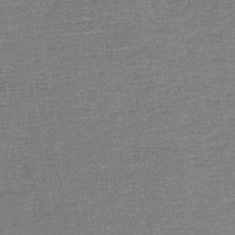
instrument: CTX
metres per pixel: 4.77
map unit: lHb
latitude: -44.8408
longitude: 58.3684
